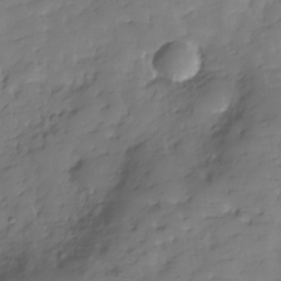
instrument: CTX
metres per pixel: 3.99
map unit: Hve
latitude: -29.2565
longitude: 91.2943
